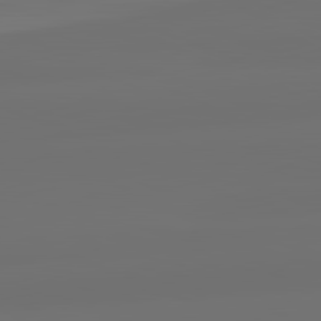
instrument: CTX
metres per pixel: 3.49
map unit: lApd
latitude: 82.2333
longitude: -167.1025
